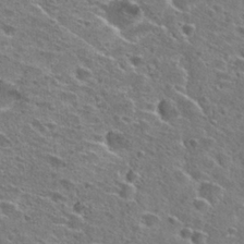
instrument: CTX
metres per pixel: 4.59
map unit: Hto
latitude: 26.4790
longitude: -47.2537
